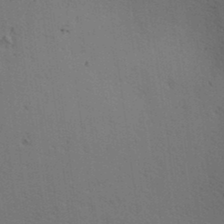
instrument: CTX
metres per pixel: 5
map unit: lAa
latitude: 12.6302
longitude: -108.3278
